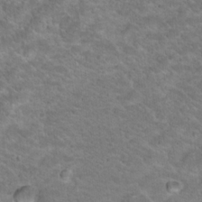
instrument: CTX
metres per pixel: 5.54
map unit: Hto
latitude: 18.7435
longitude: -36.1578
